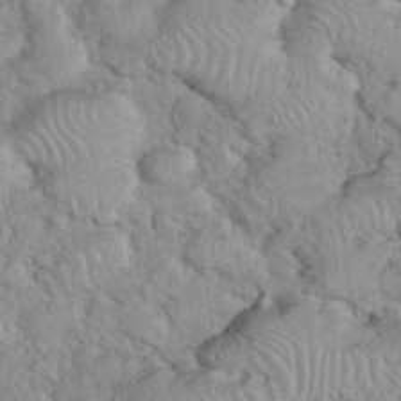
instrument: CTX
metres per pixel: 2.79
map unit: eHh
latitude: 37.7639
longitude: -61.4993
